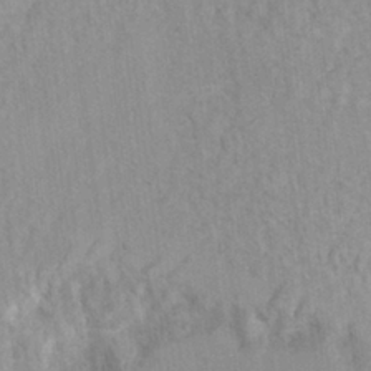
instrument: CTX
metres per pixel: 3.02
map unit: Hto
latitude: 7.4615
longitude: -34.4034
